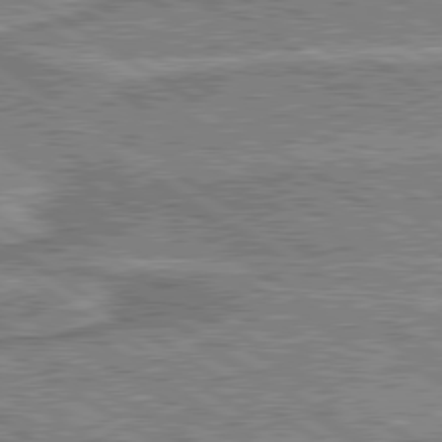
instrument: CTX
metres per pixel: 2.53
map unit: lApd
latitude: 80.0255
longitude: 172.8786
